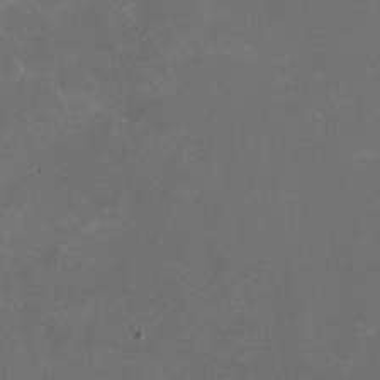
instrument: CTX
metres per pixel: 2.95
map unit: HNhu
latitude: -2.1038
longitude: -0.4601
